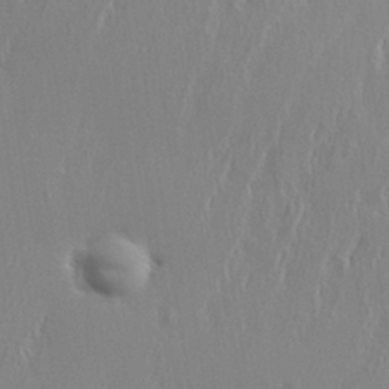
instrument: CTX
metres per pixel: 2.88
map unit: eHh
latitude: 34.1200
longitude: -133.2348
